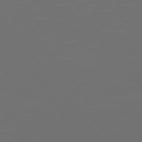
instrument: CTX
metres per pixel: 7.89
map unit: Hpe
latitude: 74.6113
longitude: -125.3103
